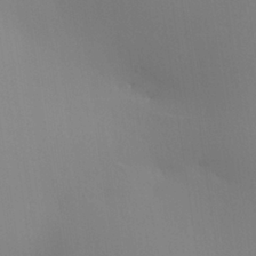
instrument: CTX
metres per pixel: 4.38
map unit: Aa
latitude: 28.3467
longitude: -136.5168
